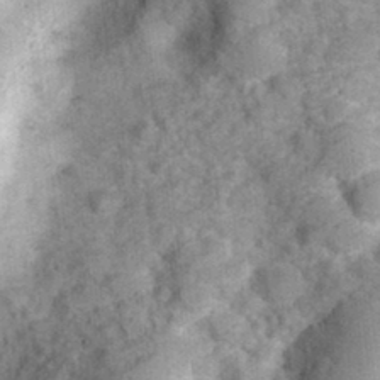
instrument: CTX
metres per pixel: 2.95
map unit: Hve
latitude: 32.2145
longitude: 151.6155
